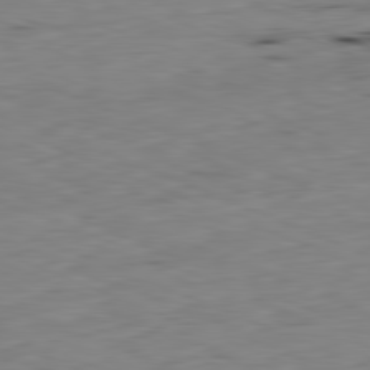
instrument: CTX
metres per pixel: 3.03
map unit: Ap
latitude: -81.9367
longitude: -68.2145
